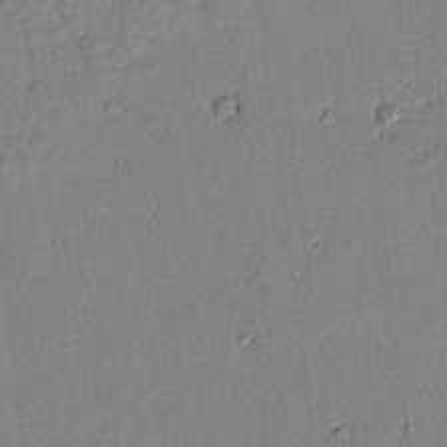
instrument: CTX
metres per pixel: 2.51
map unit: lAvf
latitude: 6.4979
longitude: 168.3684
